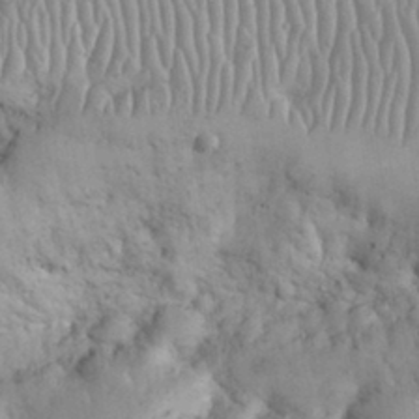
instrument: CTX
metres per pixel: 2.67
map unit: eHh
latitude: 32.2900
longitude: -64.9892
